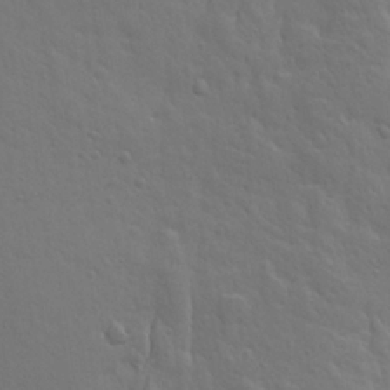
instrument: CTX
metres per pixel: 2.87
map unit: Ave
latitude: 23.2159
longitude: -135.0080
